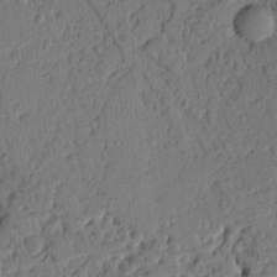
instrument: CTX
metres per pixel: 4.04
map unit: Ht
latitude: 9.5938
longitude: -78.7058
